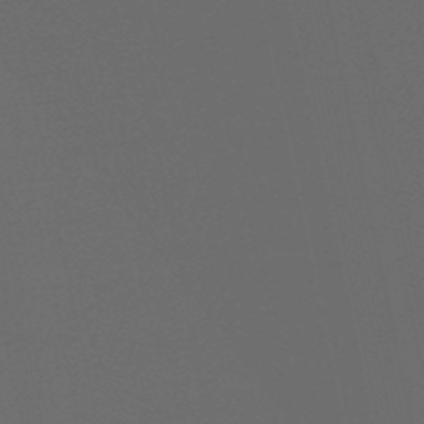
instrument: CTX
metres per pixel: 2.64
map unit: eHb
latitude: -50.8408
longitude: 70.5007
